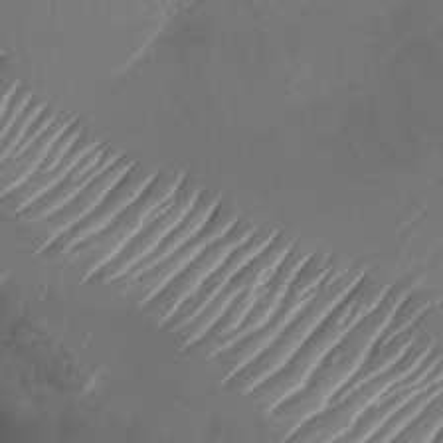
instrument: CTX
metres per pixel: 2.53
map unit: Nhu
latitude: -26.7463
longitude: -72.6869
